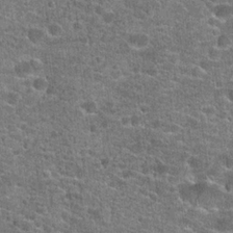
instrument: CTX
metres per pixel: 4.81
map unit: Hto
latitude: 20.6680
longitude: -43.6505
